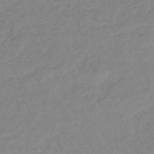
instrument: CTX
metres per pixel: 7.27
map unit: lHb
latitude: -41.0486
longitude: 71.2187
